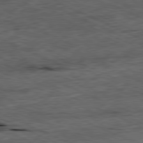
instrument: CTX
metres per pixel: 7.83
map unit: Ap
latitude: -81.2187
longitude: -90.7435
